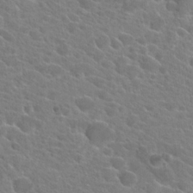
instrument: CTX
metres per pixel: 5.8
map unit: Hto
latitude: 21.6127
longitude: -39.4993
